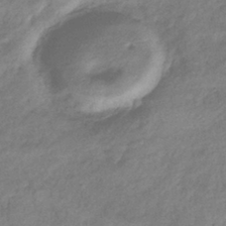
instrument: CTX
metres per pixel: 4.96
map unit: eHb
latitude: -39.1620
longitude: 81.1998
